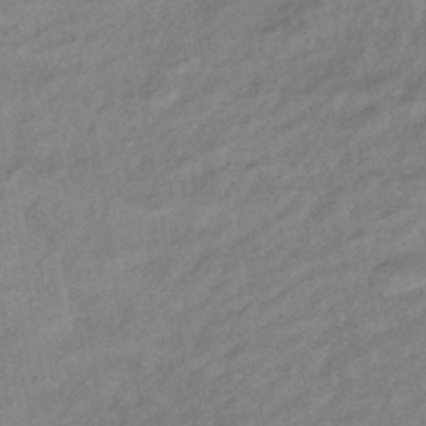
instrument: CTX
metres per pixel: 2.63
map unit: eHb
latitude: -42.4628
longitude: 84.2172
